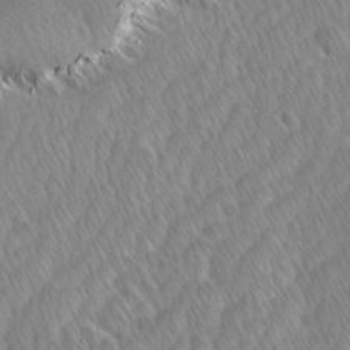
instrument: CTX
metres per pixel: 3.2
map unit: Ave
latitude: -1.1809
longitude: -114.0633
